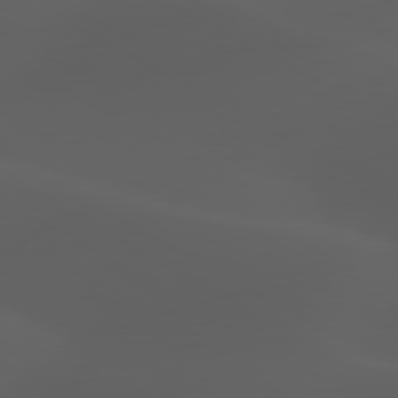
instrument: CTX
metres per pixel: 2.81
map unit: lApd
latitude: 80.0633
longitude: -89.4805
